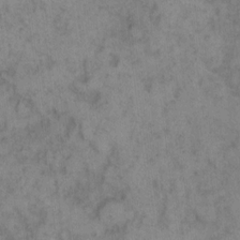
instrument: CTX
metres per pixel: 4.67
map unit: eHh
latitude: 11.7639
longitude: -62.6302
